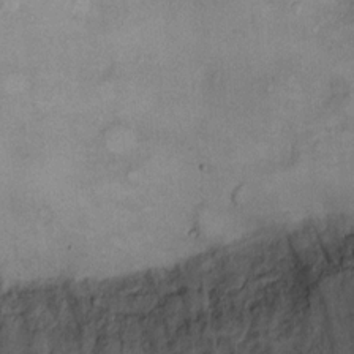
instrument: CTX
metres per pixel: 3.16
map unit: Ht
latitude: -4.0661
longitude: -15.1215
